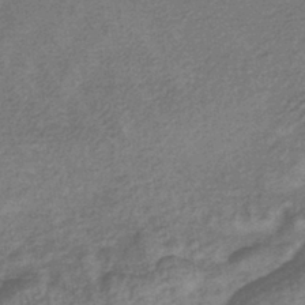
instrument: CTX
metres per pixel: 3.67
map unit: lHb
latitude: -42.7652
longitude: 81.0676
